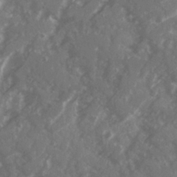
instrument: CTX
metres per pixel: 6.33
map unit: Ave
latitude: 20.4790
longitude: -130.6869
